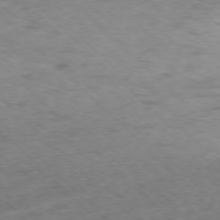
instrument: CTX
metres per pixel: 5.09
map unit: Ap
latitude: -77.6344
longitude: -64.9703
